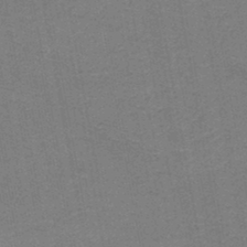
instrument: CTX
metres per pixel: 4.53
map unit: HNb
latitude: -45.5966
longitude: 52.4062
